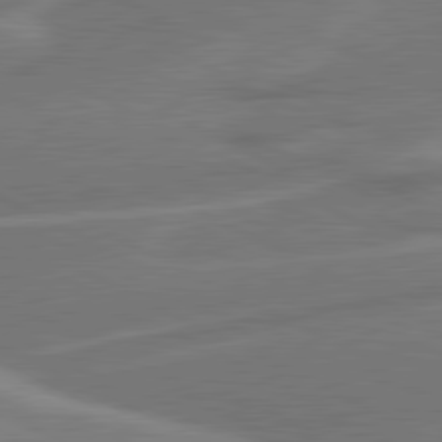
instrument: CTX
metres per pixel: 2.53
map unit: lApd
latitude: 81.0080
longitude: 128.2362
